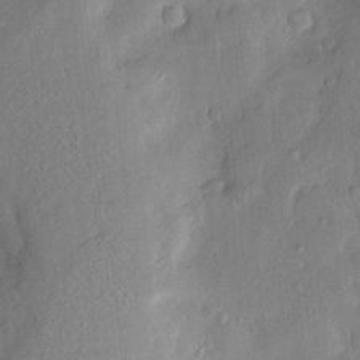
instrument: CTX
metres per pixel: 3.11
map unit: Hve
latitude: -11.2943
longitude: 175.6721
